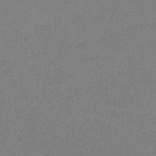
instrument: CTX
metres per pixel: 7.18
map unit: HNb
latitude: -34.2739
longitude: 53.8044
